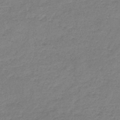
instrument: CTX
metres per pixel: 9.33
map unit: lHb
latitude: -44.5574
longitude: 69.8800
